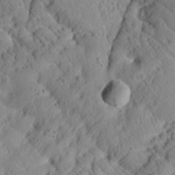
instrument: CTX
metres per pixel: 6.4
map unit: Htu
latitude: 1.2348
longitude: 176.2362
